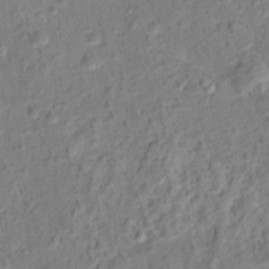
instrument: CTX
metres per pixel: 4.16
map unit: Hto
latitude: 13.1403
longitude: -38.5546
